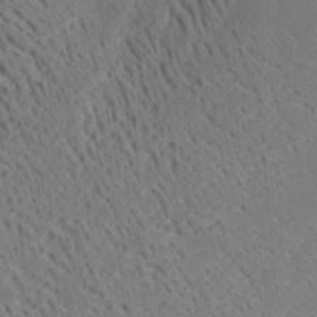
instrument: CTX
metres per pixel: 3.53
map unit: Aa
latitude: 19.4237
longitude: -140.4790
